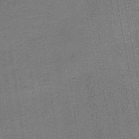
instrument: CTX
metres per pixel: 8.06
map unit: HNb
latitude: -45.1809
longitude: 52.5951
